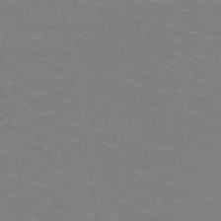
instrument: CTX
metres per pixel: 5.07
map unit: HNb
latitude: -48.5385
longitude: -48.7624
